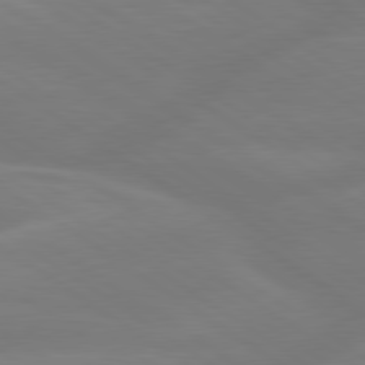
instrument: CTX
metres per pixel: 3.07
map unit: lApd
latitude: 79.5182
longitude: -149.8394
